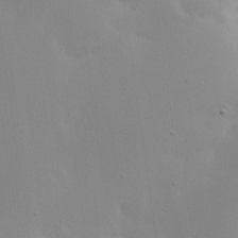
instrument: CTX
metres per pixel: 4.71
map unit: eHh
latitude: 25.3103
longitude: -70.0255
